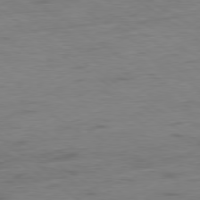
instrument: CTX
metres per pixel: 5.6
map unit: Hpe
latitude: -79.0864
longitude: -21.9528
